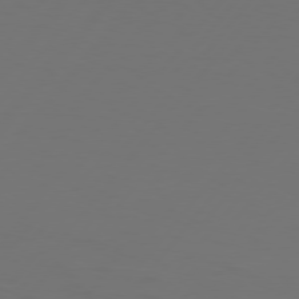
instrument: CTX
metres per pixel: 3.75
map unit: Hpe
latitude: 76.2333
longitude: -138.9892
